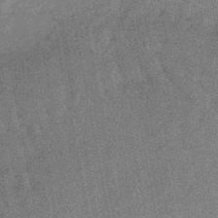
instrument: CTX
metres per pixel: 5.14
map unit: lHb
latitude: -47.7477
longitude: 77.7100
